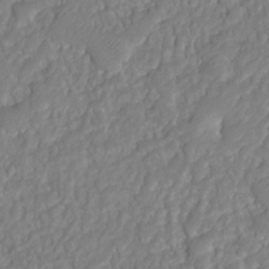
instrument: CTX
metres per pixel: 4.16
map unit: Ht
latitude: 2.5545
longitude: -35.0647
